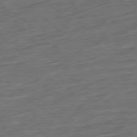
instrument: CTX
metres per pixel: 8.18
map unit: Ap
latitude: -79.1053
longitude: -58.2712
